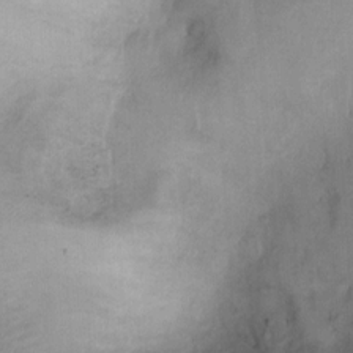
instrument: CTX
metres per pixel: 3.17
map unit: Ht
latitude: -2.0472
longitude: -15.2159
